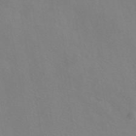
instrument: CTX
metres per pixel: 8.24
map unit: eAb
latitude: 45.3481
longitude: 112.8219
